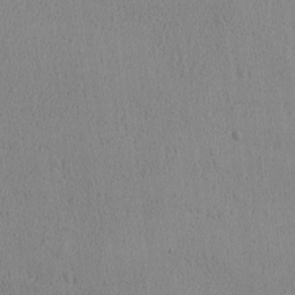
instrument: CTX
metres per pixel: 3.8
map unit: Ave
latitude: -8.9353
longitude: -121.9339
